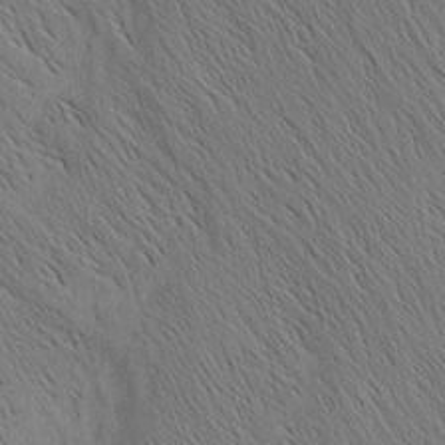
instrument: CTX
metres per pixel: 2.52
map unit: Nhu
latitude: -4.1794
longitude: -149.7450
